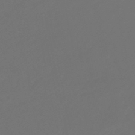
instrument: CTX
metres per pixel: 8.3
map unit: eHb
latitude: -47.4643
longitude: 86.3495
